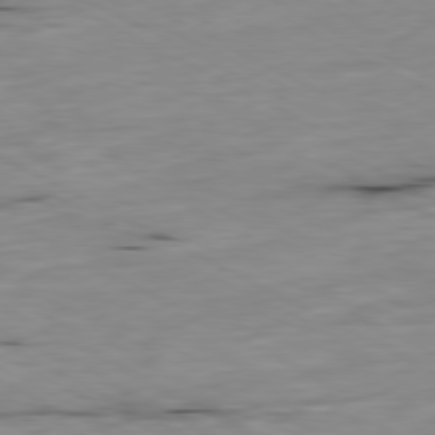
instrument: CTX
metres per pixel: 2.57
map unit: Ap
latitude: -80.6897
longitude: -92.3656
